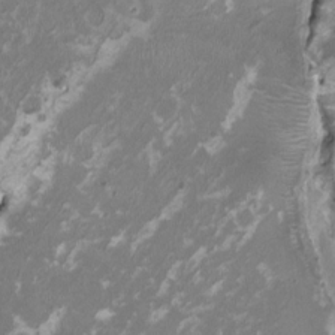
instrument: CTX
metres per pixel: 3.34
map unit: HNhu
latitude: 1.8205
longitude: -3.0836
